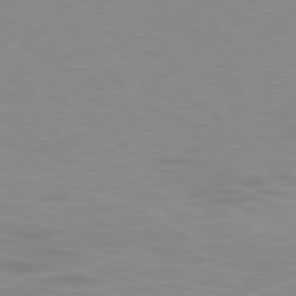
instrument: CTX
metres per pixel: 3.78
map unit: Ap
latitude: -78.5762
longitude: -69.4804
